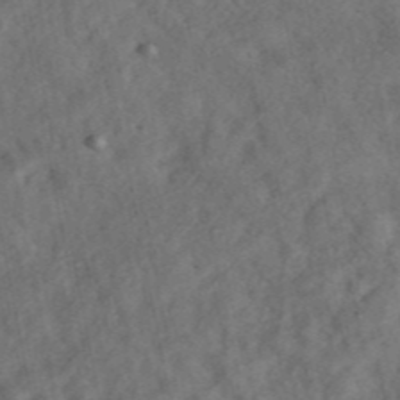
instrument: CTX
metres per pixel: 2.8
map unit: ANa
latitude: 45.0269
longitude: 46.5196
